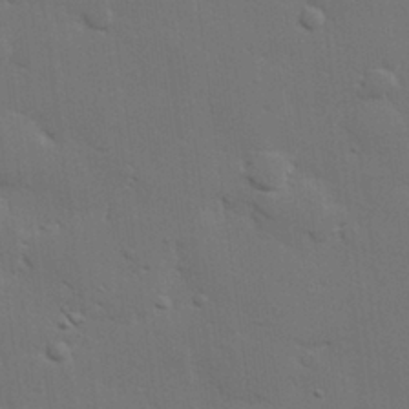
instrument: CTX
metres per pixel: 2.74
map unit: eHh
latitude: 26.9892
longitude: -81.8394
